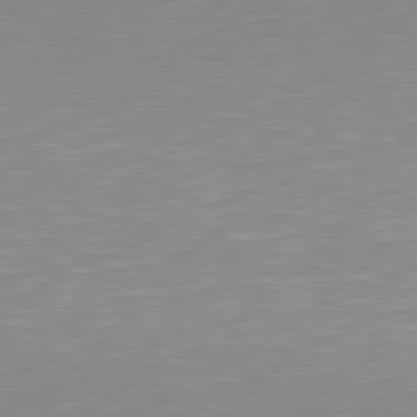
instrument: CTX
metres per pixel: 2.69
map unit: Hpe
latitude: 78.4979
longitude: -172.7435
